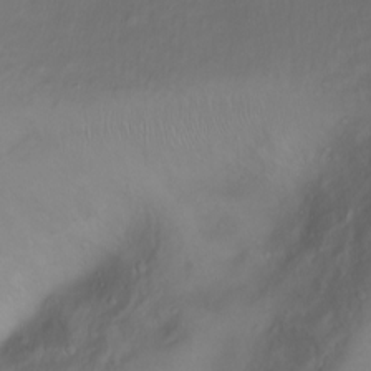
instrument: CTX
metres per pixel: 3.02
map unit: Ht
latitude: 1.6882
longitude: -36.4034
